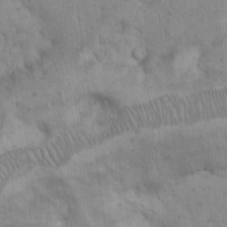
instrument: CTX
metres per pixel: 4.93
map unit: Hto
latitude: 12.9703
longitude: -56.1388
